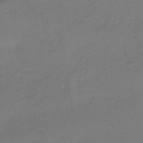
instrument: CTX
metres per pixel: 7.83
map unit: HNhu
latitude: -46.0661
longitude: 92.2173
